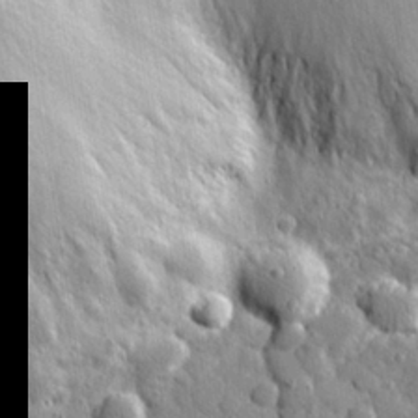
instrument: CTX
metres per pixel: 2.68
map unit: eHh
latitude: 27.4615
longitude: -76.4790
